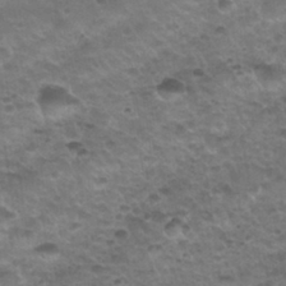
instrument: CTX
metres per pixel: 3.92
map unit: Nhu
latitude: 30.7813
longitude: -52.3845
